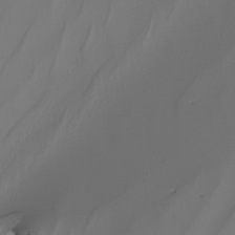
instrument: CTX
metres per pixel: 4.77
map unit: Nhu
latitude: -6.0472
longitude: -94.0822
